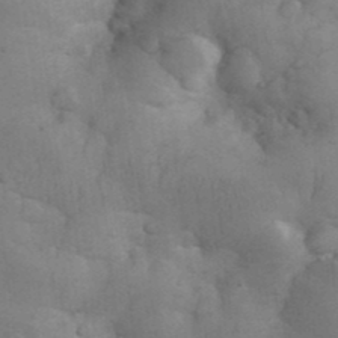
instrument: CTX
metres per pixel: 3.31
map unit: eHh
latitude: 31.9717
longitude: -66.5356
